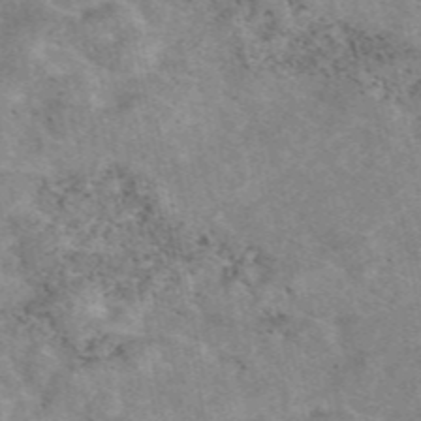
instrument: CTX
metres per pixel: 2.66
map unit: eAb
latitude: 48.3089
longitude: 121.0297
